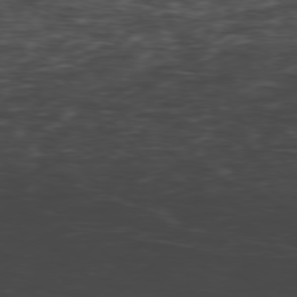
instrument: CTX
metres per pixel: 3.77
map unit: Hpe
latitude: -78.7463
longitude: -20.1200
